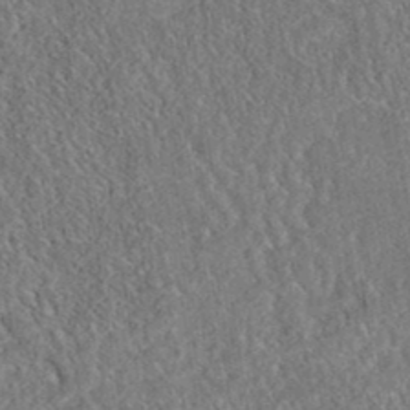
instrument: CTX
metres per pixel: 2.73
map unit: eAb
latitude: 37.3860
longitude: 112.0472
